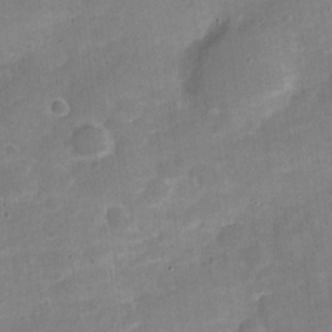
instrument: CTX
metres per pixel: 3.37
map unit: Nve
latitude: -22.1984
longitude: 104.8408
